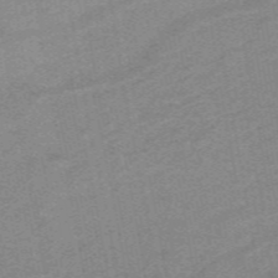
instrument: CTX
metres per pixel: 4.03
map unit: lHb
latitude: -40.3117
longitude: 53.8611
